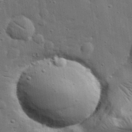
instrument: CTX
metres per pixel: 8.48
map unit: lHvf
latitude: 31.8395
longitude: -88.3657
